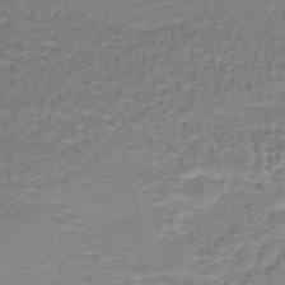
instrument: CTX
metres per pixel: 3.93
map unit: lHb
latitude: -42.1794
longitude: 58.1983
